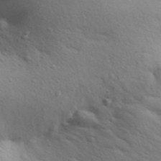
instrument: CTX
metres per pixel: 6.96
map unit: Aa
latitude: 31.1592
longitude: -146.8758
